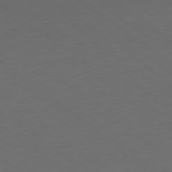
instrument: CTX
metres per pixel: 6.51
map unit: Ap
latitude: -78.9730
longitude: -97.2159
